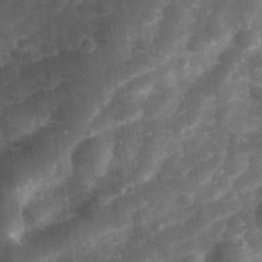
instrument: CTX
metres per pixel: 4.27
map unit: Hve
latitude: 32.9703
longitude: 151.2754
